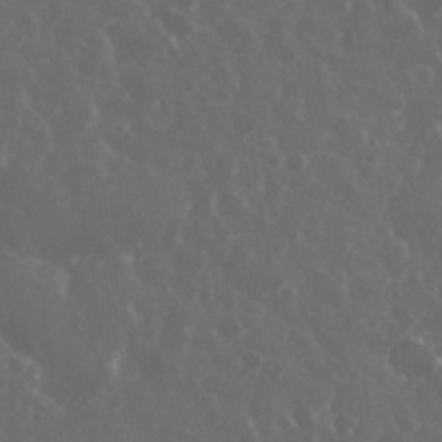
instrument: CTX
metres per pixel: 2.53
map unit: eHh
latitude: 33.8772
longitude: -58.9892
